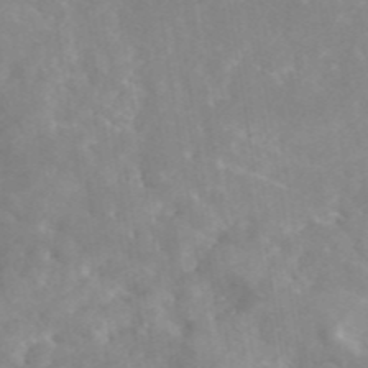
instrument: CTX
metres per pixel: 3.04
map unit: eAb
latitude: 45.5938
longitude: 126.5195
